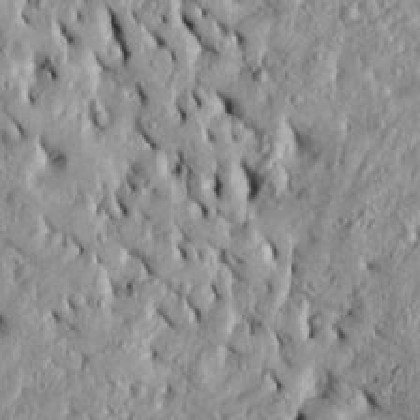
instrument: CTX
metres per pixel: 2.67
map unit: Htu
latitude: -5.3509
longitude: 157.1620
